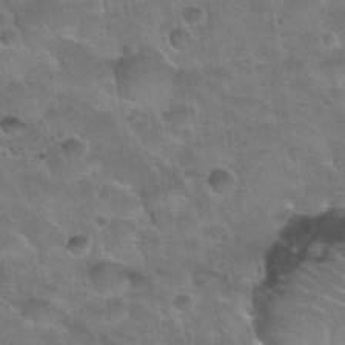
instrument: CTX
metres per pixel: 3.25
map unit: Nhu
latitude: 30.5357
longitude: -53.6127
